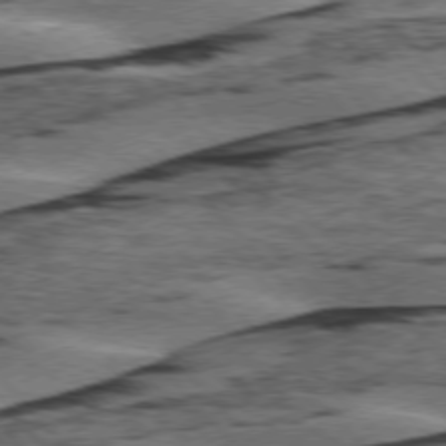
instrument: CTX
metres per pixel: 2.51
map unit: lApd
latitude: 75.8961
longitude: -77.9528
